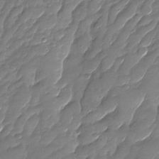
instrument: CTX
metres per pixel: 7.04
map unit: Nhu
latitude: -28.6141
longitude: -64.9703
